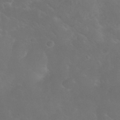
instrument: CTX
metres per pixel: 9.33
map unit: Nhu
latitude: 27.4615
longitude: -65.2348
